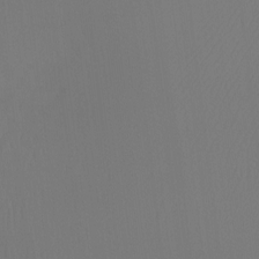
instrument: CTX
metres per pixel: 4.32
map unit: Ht
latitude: -7.6533
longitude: -31.0459
